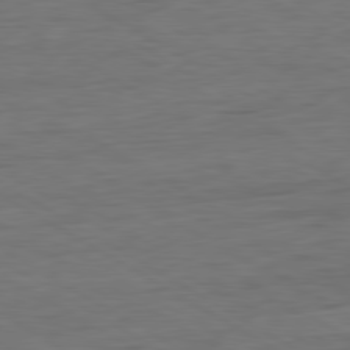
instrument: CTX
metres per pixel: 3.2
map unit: Ap
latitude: -81.3321
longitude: -79.2915
